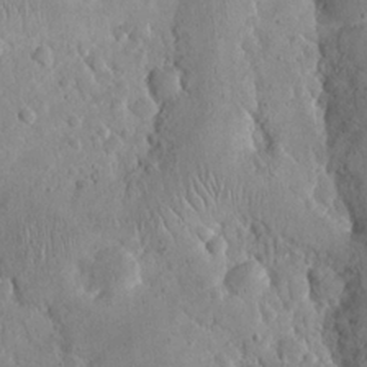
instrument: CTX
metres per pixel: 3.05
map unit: eHh
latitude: 24.6490
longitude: -66.6490
